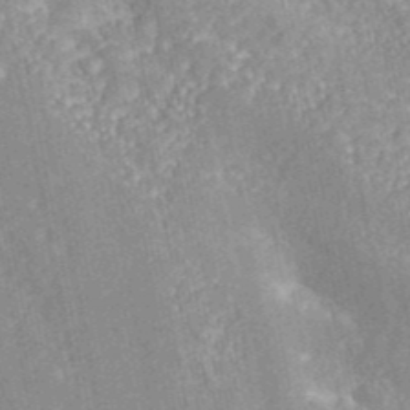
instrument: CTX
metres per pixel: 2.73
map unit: eAb
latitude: 42.4601
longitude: 106.1039
